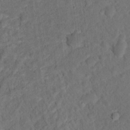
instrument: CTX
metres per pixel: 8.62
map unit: Hto
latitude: 15.3860
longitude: -36.4979
